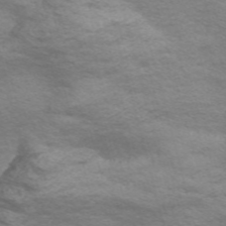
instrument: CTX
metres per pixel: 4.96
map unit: Nve
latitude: -57.8422
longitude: 54.5574
